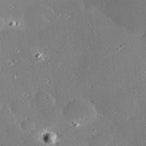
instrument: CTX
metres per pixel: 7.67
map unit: Hve
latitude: 28.2711
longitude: -93.5938
